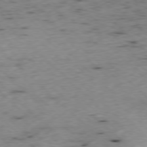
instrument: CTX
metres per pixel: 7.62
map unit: Ap
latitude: -78.0661
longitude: -61.1214
